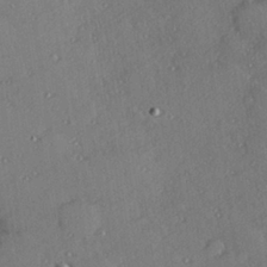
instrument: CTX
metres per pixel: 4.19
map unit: Hve
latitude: 27.0648
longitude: -91.2726
